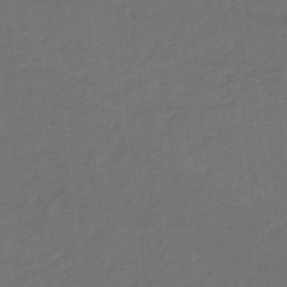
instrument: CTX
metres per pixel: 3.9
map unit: eHb
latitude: -48.3307
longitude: 88.9164
